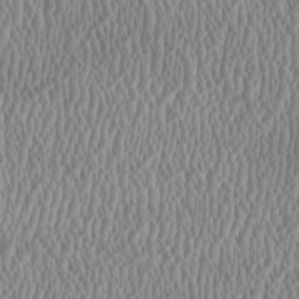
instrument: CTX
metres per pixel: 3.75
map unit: HNhu
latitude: 0.4034
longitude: -0.1011
